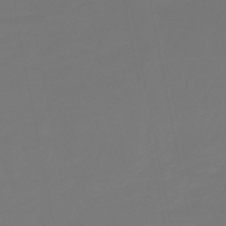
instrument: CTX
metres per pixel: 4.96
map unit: lHb
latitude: -49.8045
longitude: 79.7666
